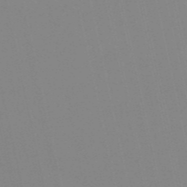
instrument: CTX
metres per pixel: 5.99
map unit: HNb
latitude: -52.9919
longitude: -36.6680
